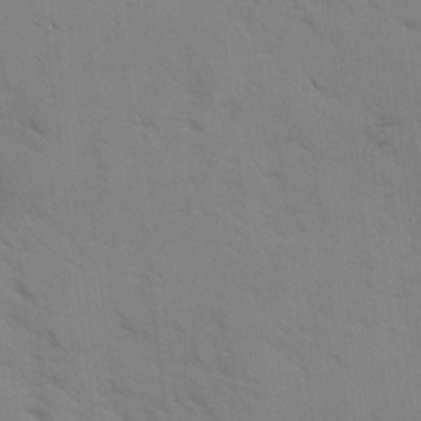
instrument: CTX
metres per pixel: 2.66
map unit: Ave
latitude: -0.9731
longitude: -111.7072
